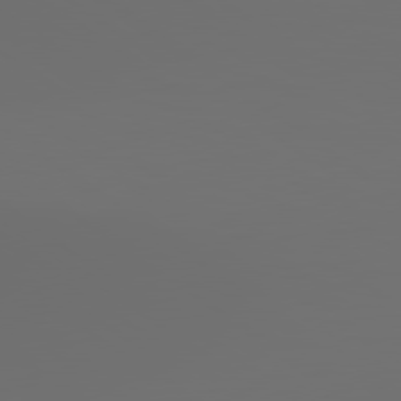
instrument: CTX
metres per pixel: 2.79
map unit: lApd
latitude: 79.8584
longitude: 164.7841
